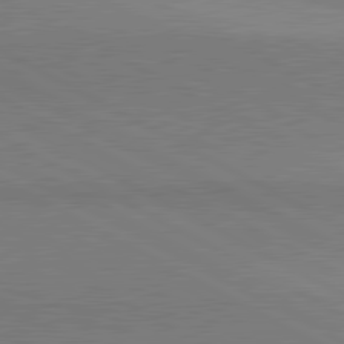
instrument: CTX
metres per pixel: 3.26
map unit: lApd
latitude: 81.0080
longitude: 163.7288
